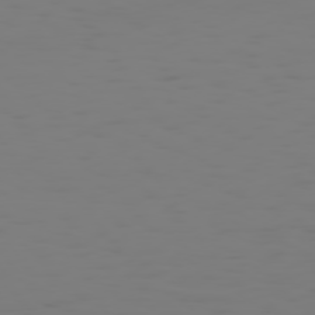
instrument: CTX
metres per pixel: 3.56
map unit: Hpe
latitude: 74.1956
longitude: -126.2901
